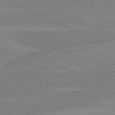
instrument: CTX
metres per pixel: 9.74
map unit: lApd
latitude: 80.8947
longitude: -125.8961
